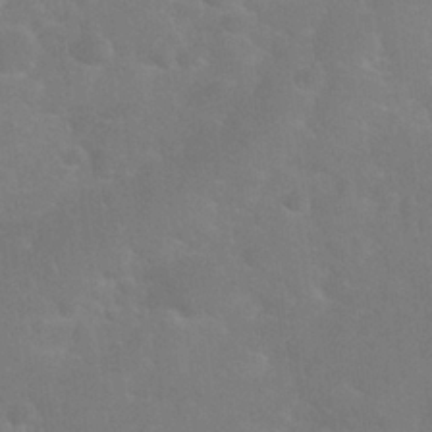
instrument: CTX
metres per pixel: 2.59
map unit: Nhu
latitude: 25.4615
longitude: -51.8961
